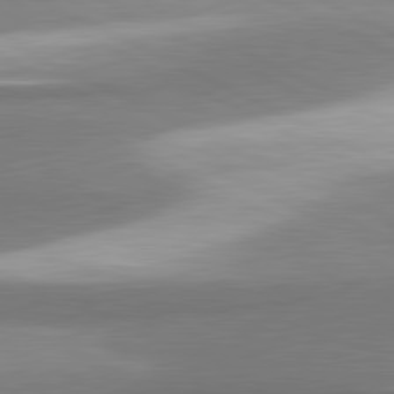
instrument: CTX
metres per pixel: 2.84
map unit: lApd
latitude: 81.3293
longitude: 167.6911
